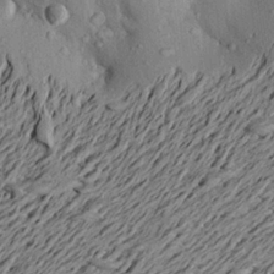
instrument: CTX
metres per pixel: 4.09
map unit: Aa
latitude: 21.2726
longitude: -149.7072
